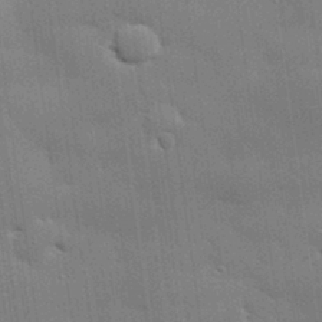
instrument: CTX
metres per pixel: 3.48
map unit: eHh
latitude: 29.4237
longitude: -82.8569
